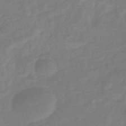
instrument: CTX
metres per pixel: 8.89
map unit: eHb
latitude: -37.3698
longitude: 78.8597
